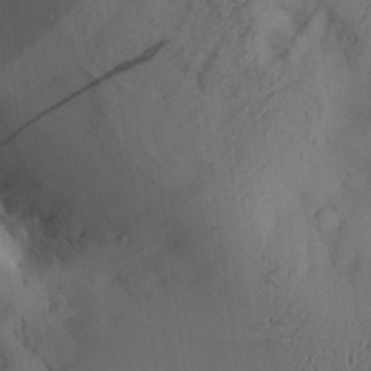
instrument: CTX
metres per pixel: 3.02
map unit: Aa
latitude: 27.3482
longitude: -132.6491
